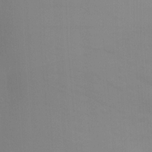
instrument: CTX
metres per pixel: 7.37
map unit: Nhu
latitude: 19.5938
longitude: -73.6316
